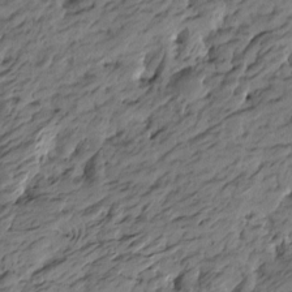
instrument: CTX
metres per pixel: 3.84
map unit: Htu
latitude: -5.8800
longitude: -178.4979
